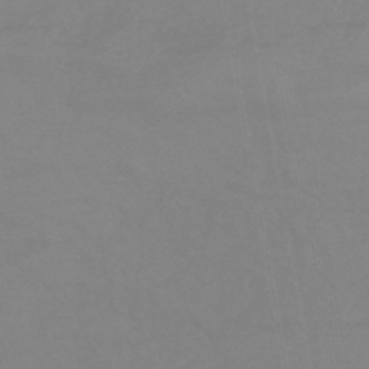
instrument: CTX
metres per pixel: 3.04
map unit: eHb
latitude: -44.3873
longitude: 81.8045
